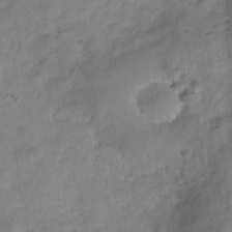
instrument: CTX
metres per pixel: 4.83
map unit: Hve
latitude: -31.9178
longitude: 92.6707
